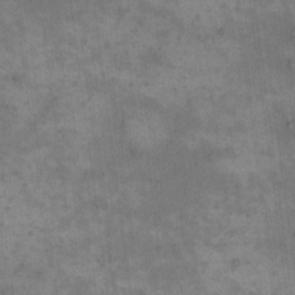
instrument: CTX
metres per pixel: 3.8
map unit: eHh
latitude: 15.8584
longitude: -67.1970
